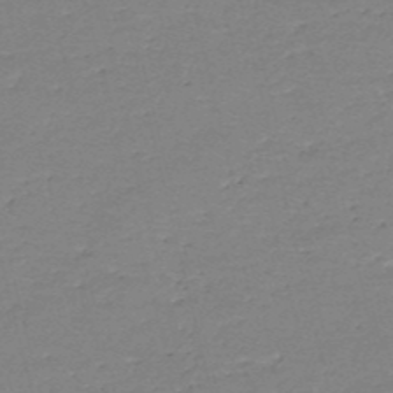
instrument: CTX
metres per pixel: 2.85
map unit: HNb
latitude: -49.5966
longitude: -42.0633
